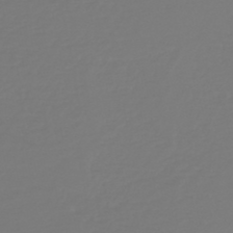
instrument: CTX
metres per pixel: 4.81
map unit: HNb
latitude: -46.6518
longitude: 56.5385
